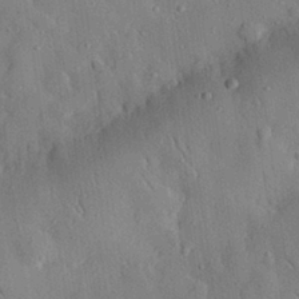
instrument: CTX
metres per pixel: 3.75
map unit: eHh
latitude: 29.0269
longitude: -77.2159
